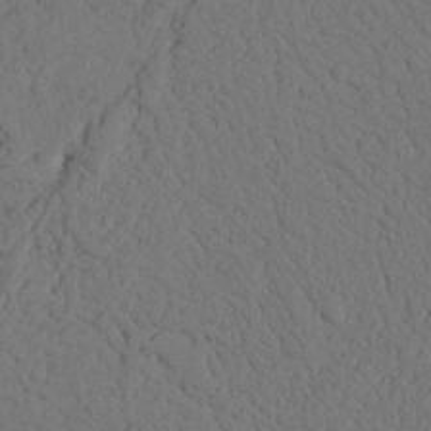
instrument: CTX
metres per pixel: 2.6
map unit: Nhu
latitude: 21.8395
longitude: -74.9136
